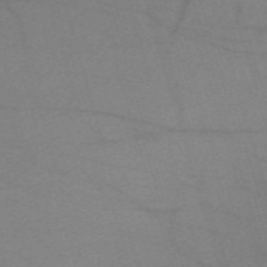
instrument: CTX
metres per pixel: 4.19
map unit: eHh
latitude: -61.6533
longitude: 54.3117
